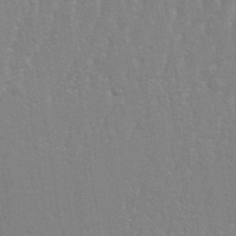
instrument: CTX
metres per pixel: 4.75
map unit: eHh
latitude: 33.9150
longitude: -132.4412
